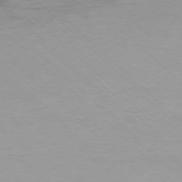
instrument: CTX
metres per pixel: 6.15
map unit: Ap
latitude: -77.2754
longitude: -79.0648
